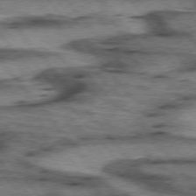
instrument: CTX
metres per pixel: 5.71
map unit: lApd
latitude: 75.4426
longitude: -49.2537
